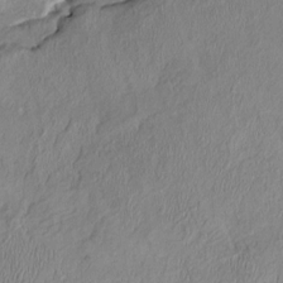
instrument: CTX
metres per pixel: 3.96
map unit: HNhu
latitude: 3.1970
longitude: -4.7435
